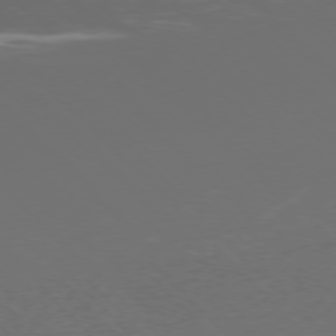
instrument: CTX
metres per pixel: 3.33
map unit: Ap
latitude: -77.3888
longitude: -65.3482
